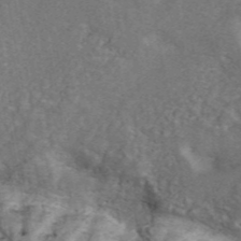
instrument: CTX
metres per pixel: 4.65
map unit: ANa
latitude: 44.9891
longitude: 30.0472
